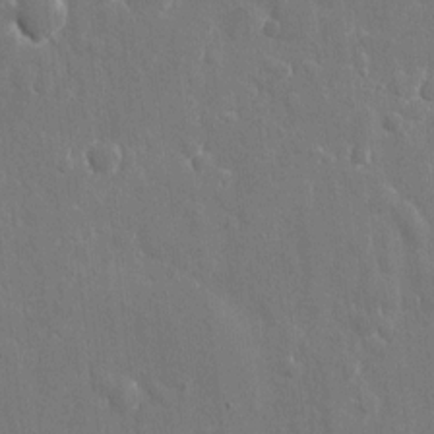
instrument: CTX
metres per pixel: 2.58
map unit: eHh
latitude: 10.6869
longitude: -70.4034
